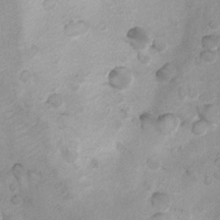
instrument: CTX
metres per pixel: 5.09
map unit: Nhu
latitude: 7.6883
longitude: -23.1025
